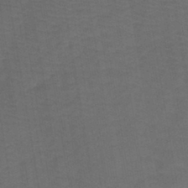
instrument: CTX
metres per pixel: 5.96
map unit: HNb
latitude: -43.9556
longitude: 51.8233
